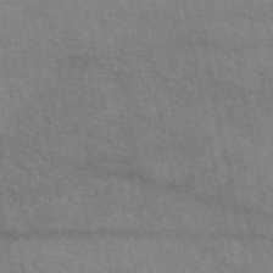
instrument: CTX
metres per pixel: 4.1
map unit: eAb
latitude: 51.0836
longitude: 109.5588
